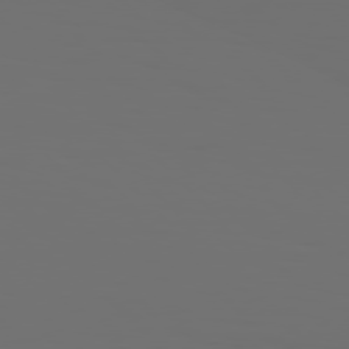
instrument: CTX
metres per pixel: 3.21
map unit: Hpe
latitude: 76.8947
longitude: -135.3481
